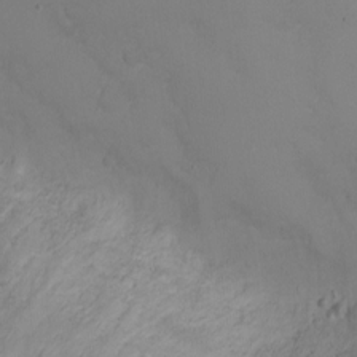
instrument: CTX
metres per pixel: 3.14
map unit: Ht
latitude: 0.9324
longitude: -20.0255
